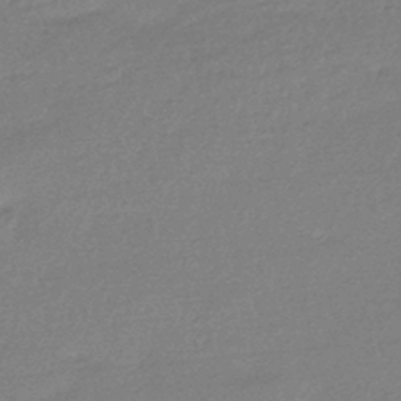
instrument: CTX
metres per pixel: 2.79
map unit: HNhu
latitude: -42.4251
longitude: 93.2943
